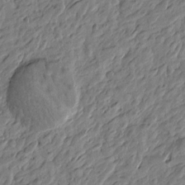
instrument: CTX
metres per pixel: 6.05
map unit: Htu
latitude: -3.7666
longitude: 179.8800
